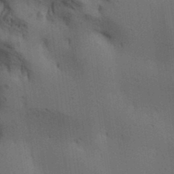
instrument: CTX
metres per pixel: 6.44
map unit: lAa
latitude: 11.8772
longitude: -108.4412
